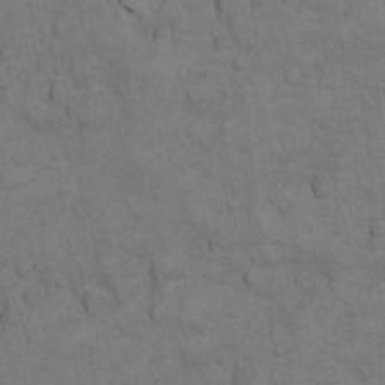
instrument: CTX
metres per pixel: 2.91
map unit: Ht
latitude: 10.6869
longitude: -33.1781
